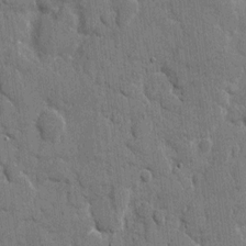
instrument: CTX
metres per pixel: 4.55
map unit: eHh
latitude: 8.8002
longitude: -67.4804
